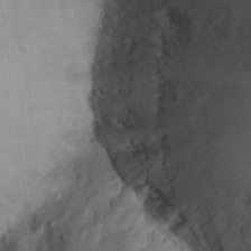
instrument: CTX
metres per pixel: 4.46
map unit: Hto
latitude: 12.7624
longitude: -56.3845
